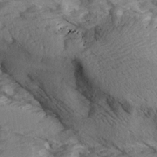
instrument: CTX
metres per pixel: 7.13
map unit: Ave
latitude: 15.3482
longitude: -103.4048
